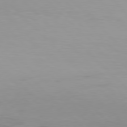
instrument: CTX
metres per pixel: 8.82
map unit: Hpe
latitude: 77.4993
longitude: -175.2348
